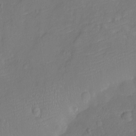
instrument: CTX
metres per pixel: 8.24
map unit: Nhu
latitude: -11.7100
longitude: -23.0458
